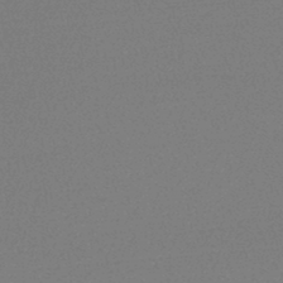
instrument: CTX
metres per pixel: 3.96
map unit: lHb
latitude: -45.4643
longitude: 57.6344
